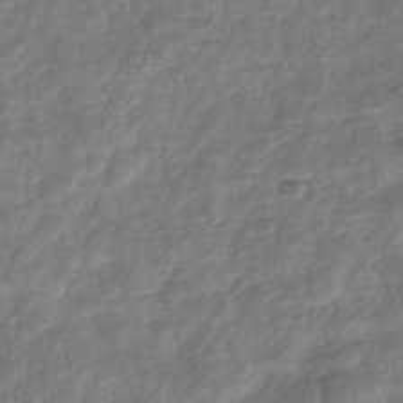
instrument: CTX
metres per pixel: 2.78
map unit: eHb
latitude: -34.0850
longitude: 79.8611
